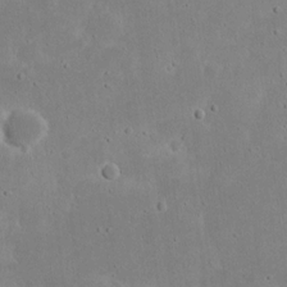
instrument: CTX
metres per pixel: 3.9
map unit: eHh
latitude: 18.0633
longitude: -72.2334
